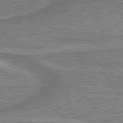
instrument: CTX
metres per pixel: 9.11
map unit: lApd
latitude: 79.8206
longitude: 175.7477
